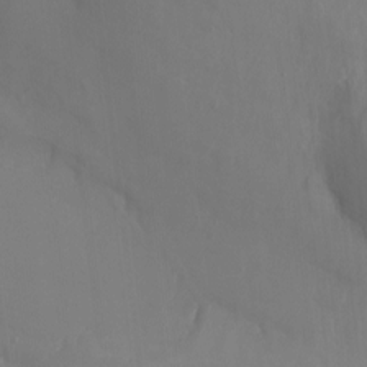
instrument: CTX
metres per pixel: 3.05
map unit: Ht
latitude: -4.2172
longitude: -60.5545
